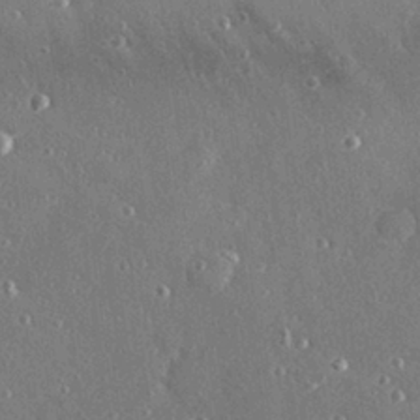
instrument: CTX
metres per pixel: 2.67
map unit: Hve
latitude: 27.8206
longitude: -90.3278
